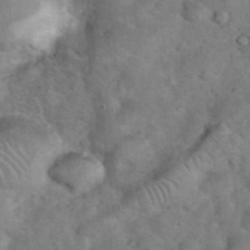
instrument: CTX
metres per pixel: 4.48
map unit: eHh
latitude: 36.9325
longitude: -65.1403
